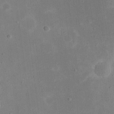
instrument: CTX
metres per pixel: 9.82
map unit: eHh
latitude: 19.4804
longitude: -70.4979
